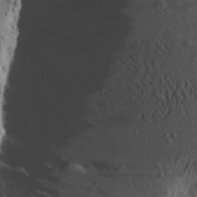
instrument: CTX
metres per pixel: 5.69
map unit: Aa
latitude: 16.2145
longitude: -143.8583
